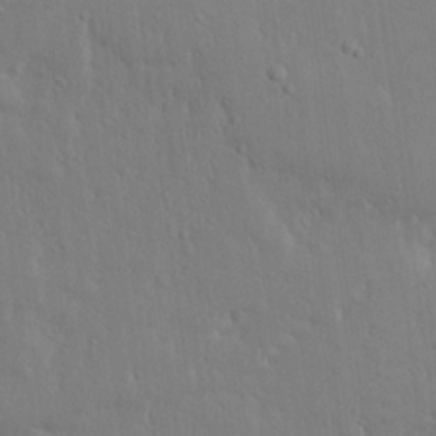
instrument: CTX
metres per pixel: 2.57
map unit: Ave
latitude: 18.0255
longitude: -140.9324
